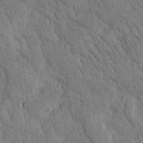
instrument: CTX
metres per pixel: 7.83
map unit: Htu
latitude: -0.9731
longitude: 174.5951
